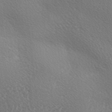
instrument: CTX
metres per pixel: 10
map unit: lAa
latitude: -3.7099
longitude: -125.7638
